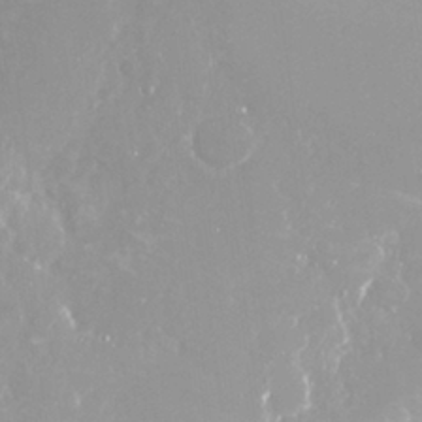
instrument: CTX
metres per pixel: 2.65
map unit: Nhu
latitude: 28.9325
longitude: -60.1011
